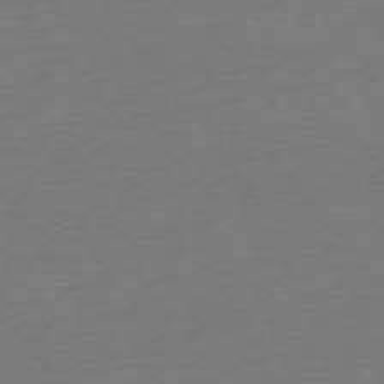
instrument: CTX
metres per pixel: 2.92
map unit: Ap
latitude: -75.0676
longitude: -88.7813
